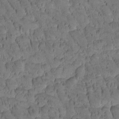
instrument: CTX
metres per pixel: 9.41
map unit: Htu
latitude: -2.9730
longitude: 172.1983
